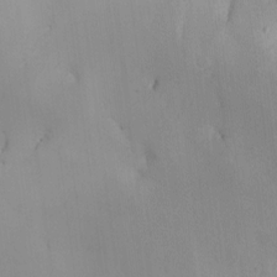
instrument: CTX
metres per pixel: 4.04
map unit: Nhe
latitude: -2.0849
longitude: -58.8191
